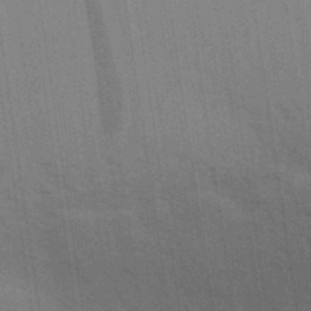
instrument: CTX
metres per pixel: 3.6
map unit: Aa
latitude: 32.2711
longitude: -139.8583
